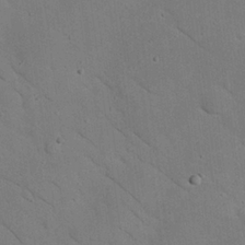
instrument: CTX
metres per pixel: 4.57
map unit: Nhu
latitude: 24.6490
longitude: -74.1389
